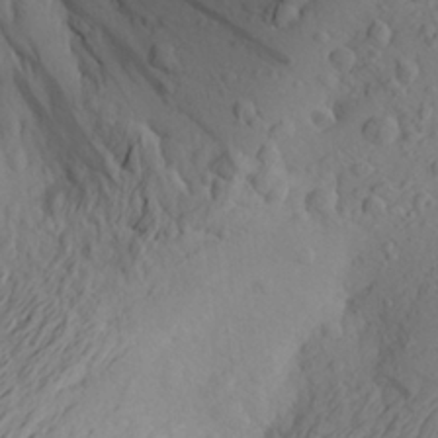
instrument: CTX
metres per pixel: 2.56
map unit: Aa
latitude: 24.4034
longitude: -145.8961
